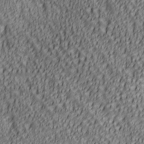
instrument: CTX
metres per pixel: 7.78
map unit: lAa
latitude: 6.2334
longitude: -116.8569
